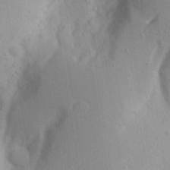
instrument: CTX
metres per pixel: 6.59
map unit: Aa
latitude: 29.8016
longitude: -145.5938
